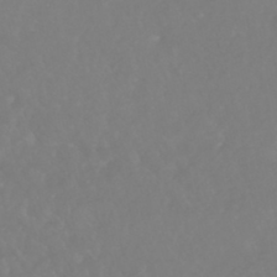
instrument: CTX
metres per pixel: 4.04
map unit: HNhu
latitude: -46.5951
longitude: 97.3510
